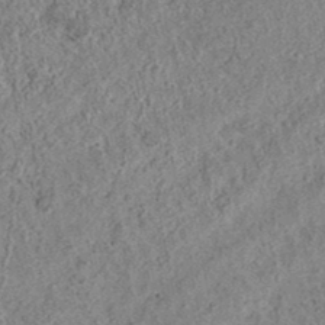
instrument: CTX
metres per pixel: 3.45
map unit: eAb
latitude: 36.4412
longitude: 113.0109
